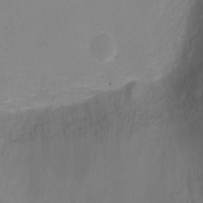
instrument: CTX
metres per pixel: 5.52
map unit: Ht
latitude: -2.7463
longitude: -28.4034
